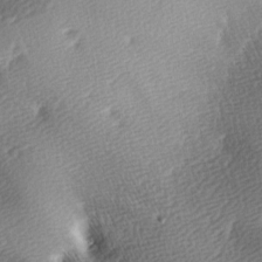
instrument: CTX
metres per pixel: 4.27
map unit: lAa
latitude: -5.1053
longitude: -121.3671
